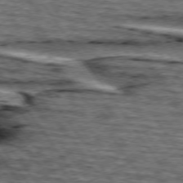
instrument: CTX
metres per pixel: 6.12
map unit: lApd
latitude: 75.1214
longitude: -73.1404
